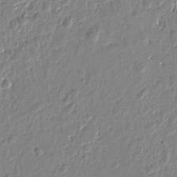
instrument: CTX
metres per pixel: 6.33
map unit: Htu
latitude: 1.4615
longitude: -178.5924
